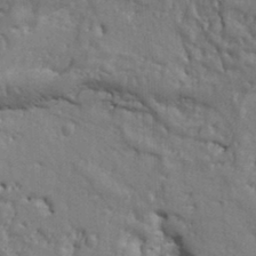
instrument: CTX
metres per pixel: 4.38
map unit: Ht
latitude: 9.8206
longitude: -77.0269
